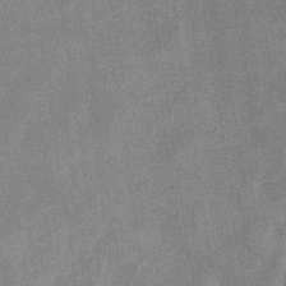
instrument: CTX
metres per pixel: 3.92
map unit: eHb
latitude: -34.2739
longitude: 73.2187
